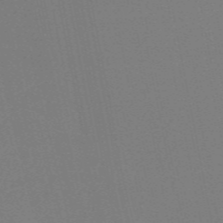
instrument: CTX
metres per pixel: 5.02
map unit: HNb
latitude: -55.0109
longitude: -39.3671
